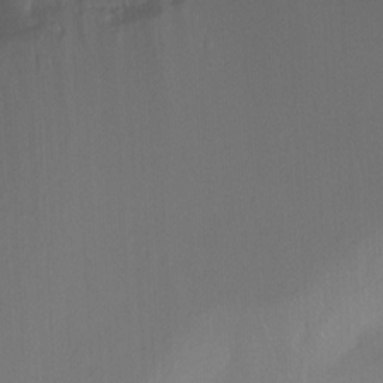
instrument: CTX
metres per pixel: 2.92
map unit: Ht
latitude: -8.7652
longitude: -37.2159
